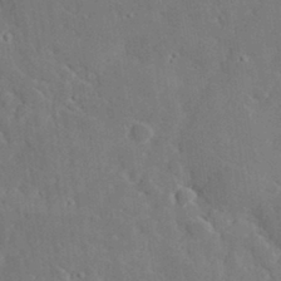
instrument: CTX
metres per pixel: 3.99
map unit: lHvf
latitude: 32.3278
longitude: -85.4993
